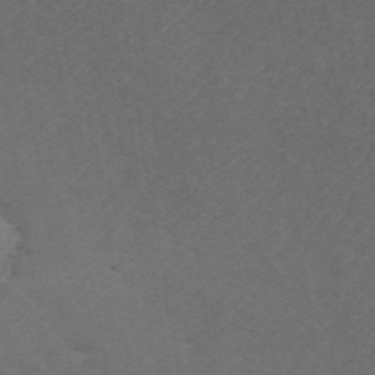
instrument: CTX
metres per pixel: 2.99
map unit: ANa
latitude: 44.1578
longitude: 26.5195
